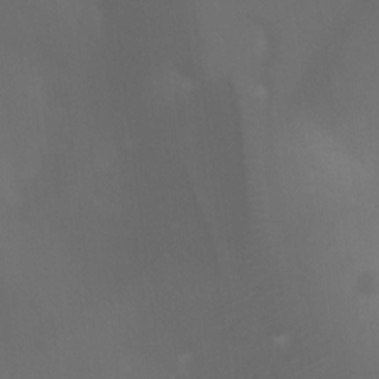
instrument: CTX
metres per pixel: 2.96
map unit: Ht
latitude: 2.9136
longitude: -27.9906
